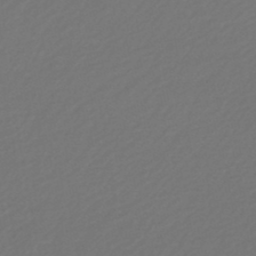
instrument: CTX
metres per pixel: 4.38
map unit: HNb
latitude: -47.9556
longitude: 57.1242
